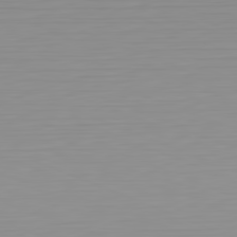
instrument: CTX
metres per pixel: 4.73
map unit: Hpe
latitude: -82.1984
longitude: 16.6708
